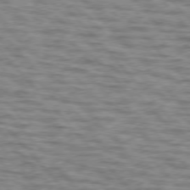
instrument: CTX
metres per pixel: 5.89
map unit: lApd
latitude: 76.1766
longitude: -70.2900
